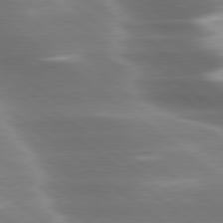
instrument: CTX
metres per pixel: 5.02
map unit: lApd
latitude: 79.8395
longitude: -118.1578
